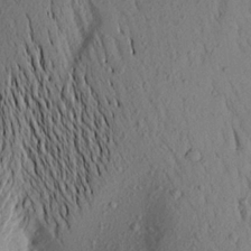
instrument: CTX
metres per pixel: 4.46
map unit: Aa
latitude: 18.8380
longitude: -148.7246
